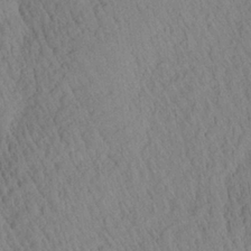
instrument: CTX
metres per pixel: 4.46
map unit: Aa
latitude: 26.8191
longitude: -141.5749
